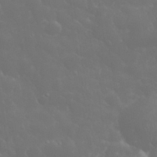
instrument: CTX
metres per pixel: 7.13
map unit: eHh
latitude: 33.2726
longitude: -60.8569
